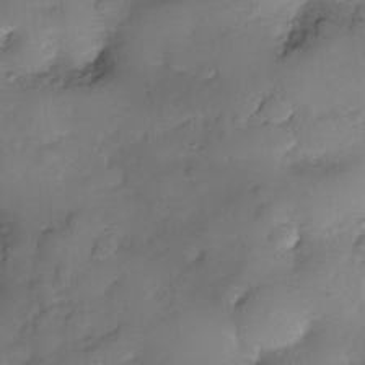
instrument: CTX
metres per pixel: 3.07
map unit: eHh
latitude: -23.6155
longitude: 15.4644
